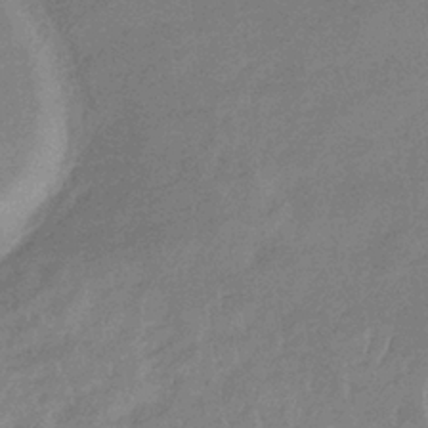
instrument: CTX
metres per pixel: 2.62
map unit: lHb
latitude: -34.0472
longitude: 69.3509
